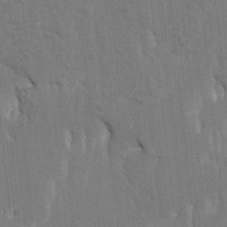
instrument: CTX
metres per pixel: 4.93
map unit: HNhu
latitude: 4.3845
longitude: -7.5749
